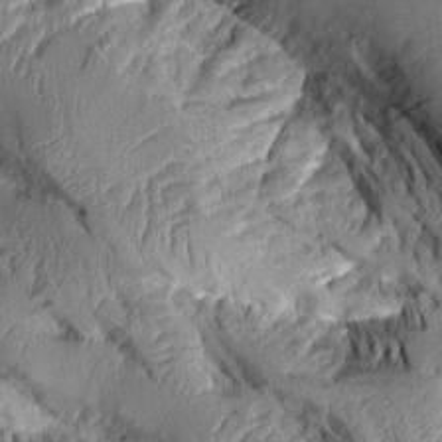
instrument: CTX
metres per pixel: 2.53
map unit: Aa
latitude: 9.3482
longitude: -128.4034
